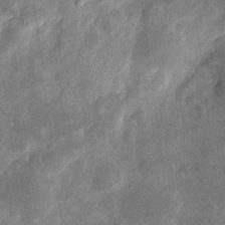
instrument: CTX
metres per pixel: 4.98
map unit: eHh
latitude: 8.1011
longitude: -71.8394
